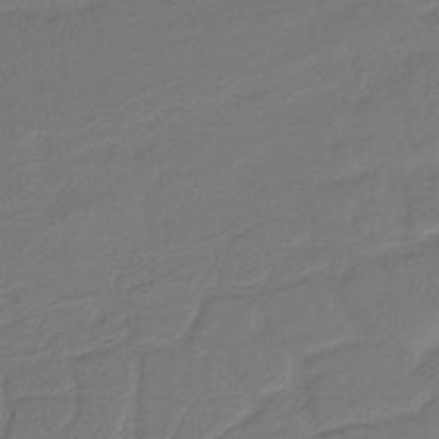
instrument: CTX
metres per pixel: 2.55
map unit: HNb
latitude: -34.4251
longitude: 60.8030
